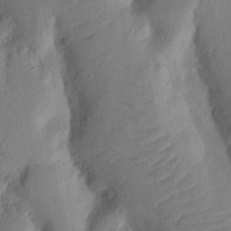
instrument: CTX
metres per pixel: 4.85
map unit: Nhu
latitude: 18.4601
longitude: -76.5734
